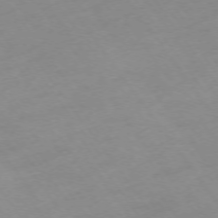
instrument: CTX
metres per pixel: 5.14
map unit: Ap
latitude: -74.6141
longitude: -80.7246
